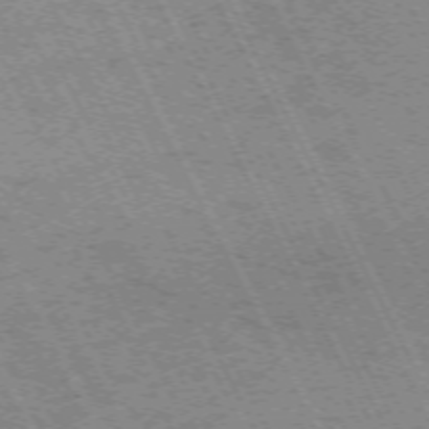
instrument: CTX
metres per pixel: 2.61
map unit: Hpe
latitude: -70.9731
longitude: 14.5007
